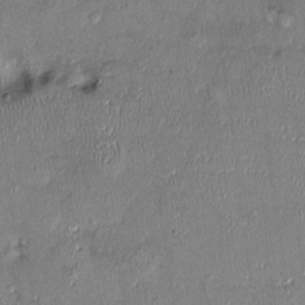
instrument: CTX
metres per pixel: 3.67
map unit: Ht
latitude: -1.1620
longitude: -14.2712
